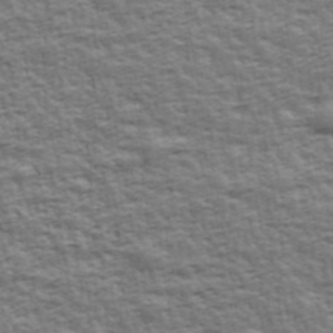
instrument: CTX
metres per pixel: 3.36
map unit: Ave
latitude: 43.1592
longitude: -112.4790
